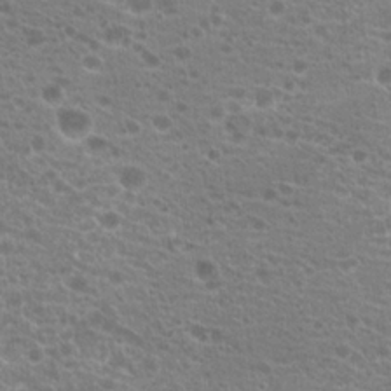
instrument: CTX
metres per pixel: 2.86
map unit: Hto
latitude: 20.3845
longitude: -39.6505
